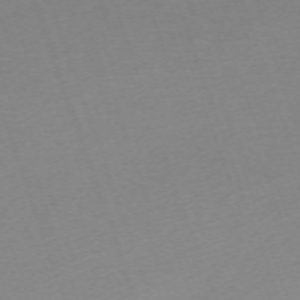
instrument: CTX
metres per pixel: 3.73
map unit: Nhu
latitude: -67.4076
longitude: 39.8611
